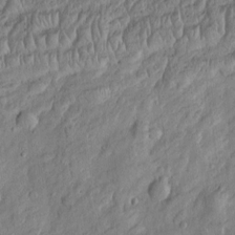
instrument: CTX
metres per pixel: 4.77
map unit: Htu
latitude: -3.7099
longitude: 157.8800
